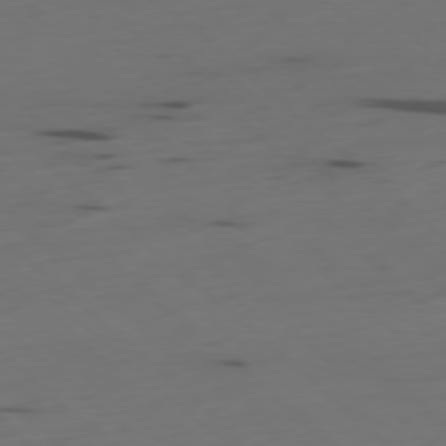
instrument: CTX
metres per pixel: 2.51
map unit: Ap
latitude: -78.4440
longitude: -61.3859
